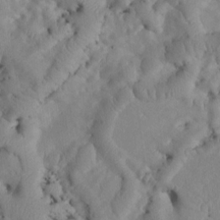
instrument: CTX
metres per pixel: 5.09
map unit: Htu
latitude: 3.0269
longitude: 147.7666
